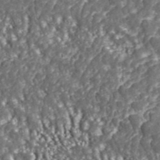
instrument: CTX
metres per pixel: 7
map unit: ANa
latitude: 43.8206
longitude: 36.8597
